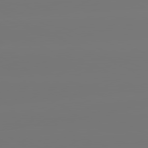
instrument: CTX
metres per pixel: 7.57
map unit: lApd
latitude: 81.2159
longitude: -149.0081
